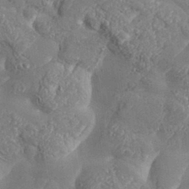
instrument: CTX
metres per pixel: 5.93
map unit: Aa
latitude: 33.3860
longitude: -133.9717
